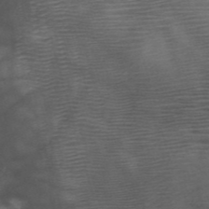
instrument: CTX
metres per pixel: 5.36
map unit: HNb
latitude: -49.9178
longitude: -46.3468
